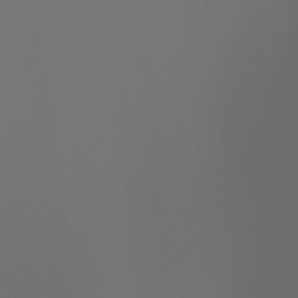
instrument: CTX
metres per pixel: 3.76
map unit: Ht
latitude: -3.6154
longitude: -61.9717
